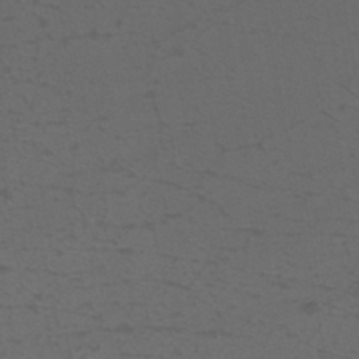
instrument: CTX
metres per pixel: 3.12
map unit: eHh
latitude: -42.6329
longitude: -31.5183
